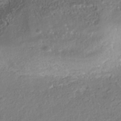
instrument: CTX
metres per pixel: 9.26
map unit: Nhe
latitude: -41.8989
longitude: -110.6680
